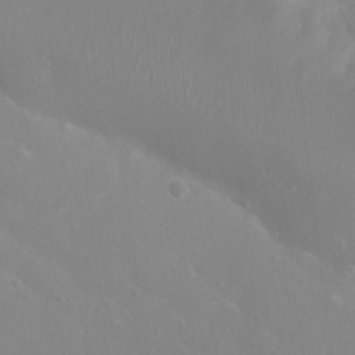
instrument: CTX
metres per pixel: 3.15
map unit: Nhu
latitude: 6.4412
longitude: -18.5356
